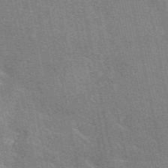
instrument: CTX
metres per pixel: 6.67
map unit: eAb
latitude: 49.1592
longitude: 116.1794
